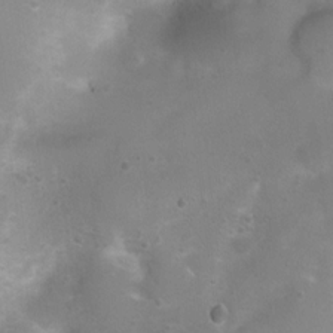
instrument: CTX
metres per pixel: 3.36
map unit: Ht
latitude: 4.6301
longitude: -21.1214
